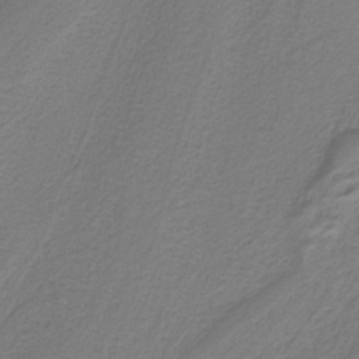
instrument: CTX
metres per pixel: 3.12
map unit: HNb
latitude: -38.3684
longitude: 53.3887
